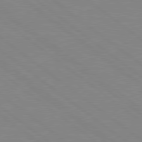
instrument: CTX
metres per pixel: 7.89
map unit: Hpe
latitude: 78.8569
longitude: -124.2333
